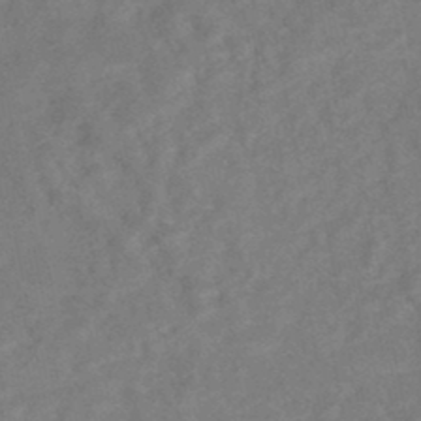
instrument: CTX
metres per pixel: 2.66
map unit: Nhe
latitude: -47.2754
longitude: -171.0080
